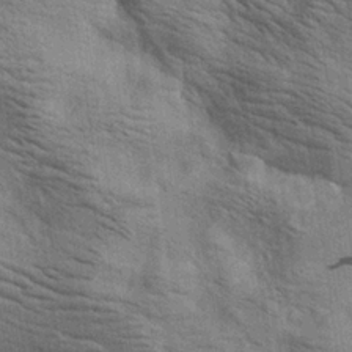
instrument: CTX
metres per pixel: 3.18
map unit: lAa
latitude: 19.0080
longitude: -139.7261
